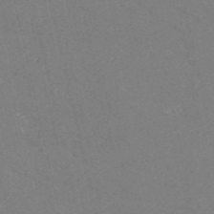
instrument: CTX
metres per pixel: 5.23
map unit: HNb
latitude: -55.0109
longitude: -38.4790
